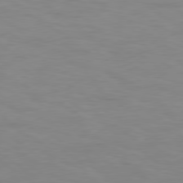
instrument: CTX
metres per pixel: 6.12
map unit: Hpe
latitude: 78.5168
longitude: 175.1431
